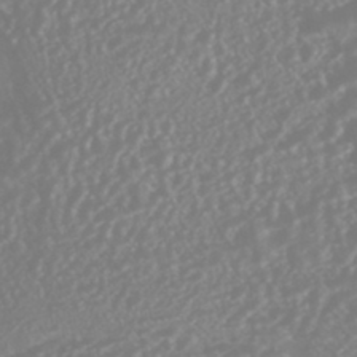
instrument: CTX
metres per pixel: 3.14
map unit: HNhu
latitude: -44.8975
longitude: 103.7289
